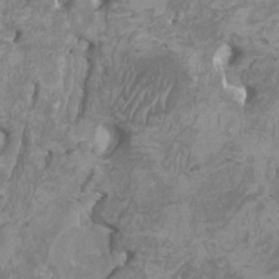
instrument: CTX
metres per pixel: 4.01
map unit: HNhu
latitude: 2.4223
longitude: -2.1578
